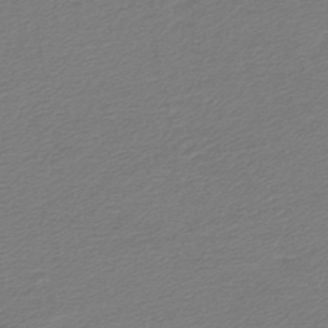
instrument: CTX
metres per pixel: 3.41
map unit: lHb
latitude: -43.3887
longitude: 69.1998
